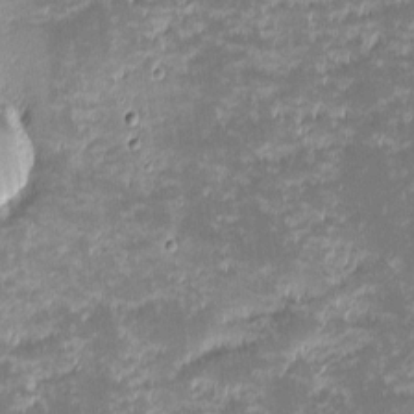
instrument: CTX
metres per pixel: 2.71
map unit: eHh
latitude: -1.6155
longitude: -86.4412
